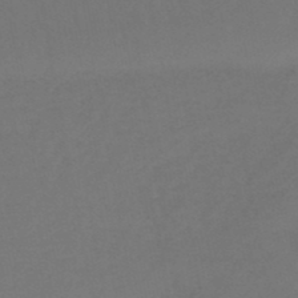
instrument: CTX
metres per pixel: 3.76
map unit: lHb
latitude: -47.8800
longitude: 74.7464
